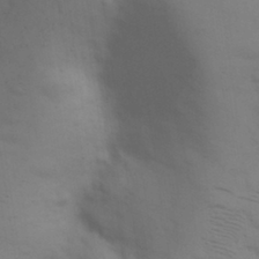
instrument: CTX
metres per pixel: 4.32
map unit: eHh
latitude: 30.0444
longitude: -69.5182
